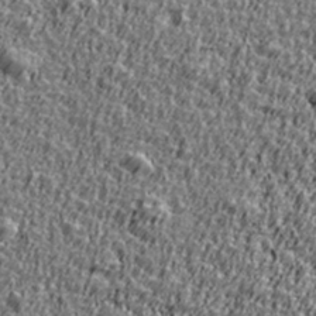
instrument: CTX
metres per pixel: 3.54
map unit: Ave
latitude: 41.5182
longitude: -112.2711
